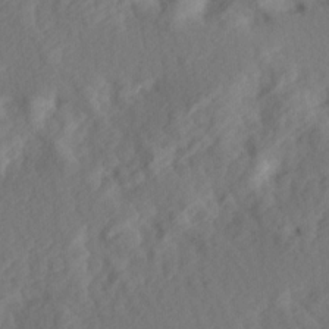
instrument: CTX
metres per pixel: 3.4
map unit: Hve
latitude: 13.8206
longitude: -91.7450
